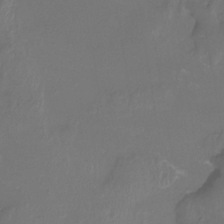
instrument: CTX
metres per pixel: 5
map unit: Htu
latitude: -13.6155
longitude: -47.1592
